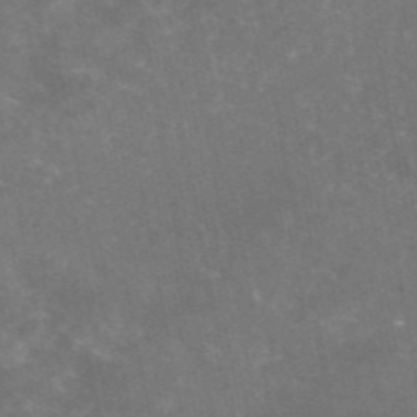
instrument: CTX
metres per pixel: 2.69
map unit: eAb
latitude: 46.7058
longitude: 124.2550
